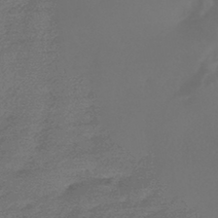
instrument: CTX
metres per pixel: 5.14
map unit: HNhu
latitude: -43.8044
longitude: 93.6722
